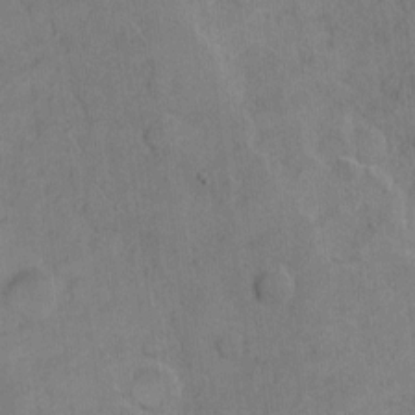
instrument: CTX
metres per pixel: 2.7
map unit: Hto
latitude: 4.7246
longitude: -60.9702
